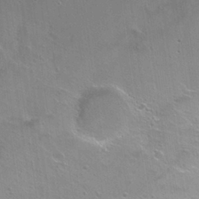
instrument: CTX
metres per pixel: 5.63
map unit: Hto
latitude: 25.8205
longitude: -45.0269
